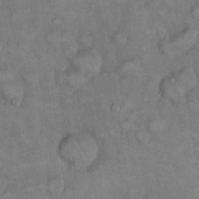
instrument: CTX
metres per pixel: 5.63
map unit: eHh
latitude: 22.3089
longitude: -60.2522
